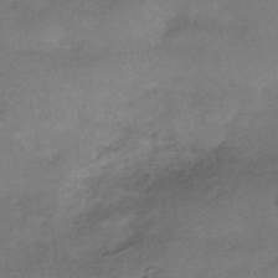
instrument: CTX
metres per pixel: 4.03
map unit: HNhu
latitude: -43.3131
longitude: 94.9730
